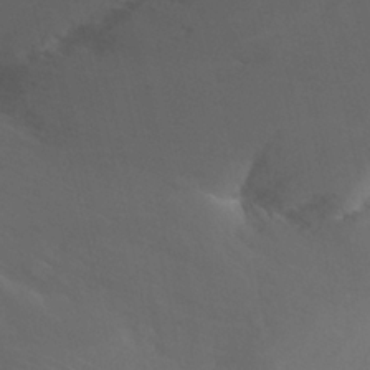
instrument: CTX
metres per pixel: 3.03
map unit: Nhu
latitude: -12.5007
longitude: -66.2900
